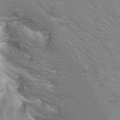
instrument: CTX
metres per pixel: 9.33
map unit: Nhu
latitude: -11.8422
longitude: -63.0081
